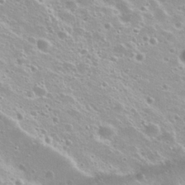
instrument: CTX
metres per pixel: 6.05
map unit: Nhu
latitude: 27.8395
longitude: -50.7813
